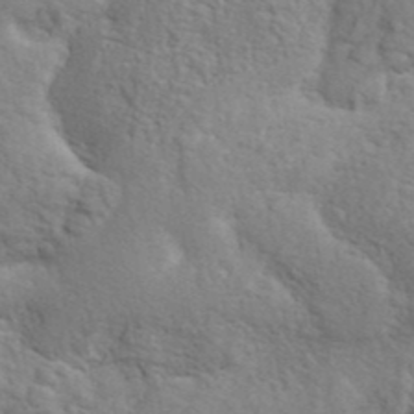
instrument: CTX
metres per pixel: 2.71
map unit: ANa
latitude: 41.0081
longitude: 51.5777
